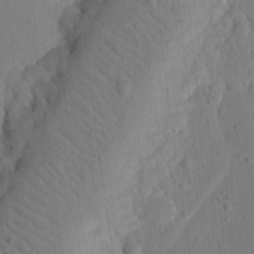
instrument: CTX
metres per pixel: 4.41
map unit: eHh
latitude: 24.7813
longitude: -80.2522
